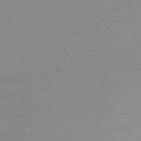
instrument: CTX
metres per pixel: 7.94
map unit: Ap
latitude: -74.9542
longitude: -73.7639
